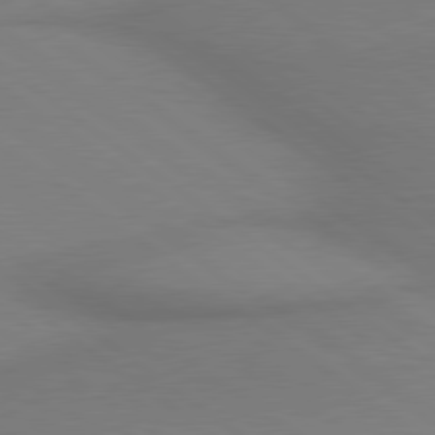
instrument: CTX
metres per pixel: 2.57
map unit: lApd
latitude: 79.2348
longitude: 179.4454
